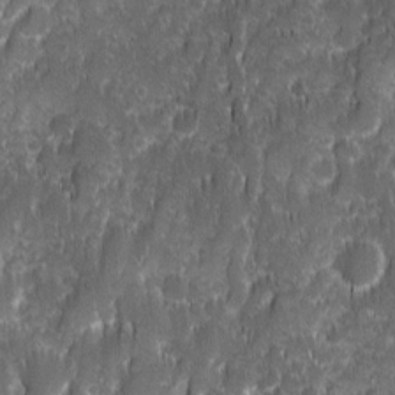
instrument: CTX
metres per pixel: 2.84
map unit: Ave
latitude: 9.7828
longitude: -104.8758
